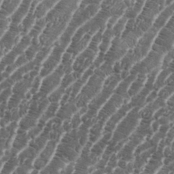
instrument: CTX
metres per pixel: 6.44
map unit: eHh
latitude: 36.3279
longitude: -136.7435
